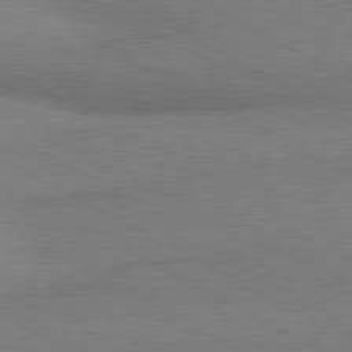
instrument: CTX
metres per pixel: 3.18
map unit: lApd
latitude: 80.7246
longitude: 165.8801
